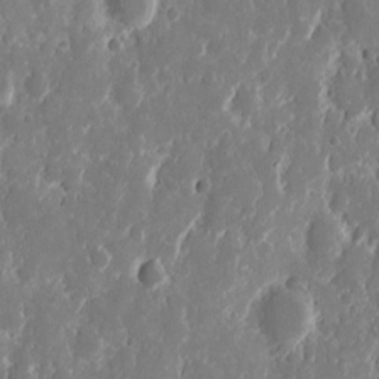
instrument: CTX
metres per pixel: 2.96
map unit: eHh
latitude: 12.1578
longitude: -72.1956
